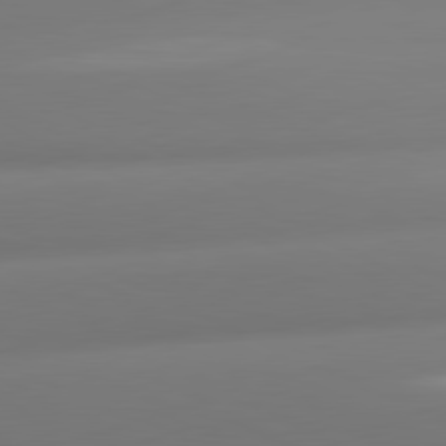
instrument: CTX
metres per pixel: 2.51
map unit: lApd
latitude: 80.8758
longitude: -160.1011
